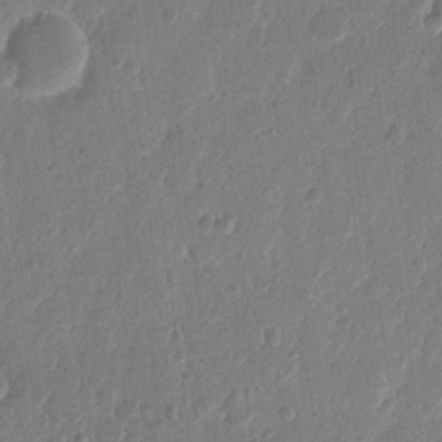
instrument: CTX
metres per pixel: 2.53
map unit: eHh
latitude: 12.2712
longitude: -68.8380
